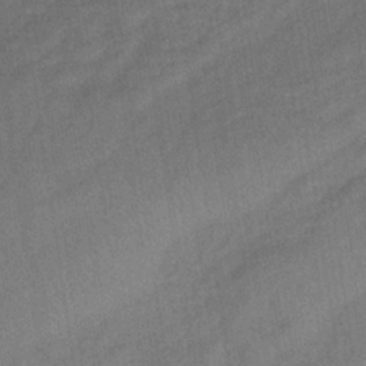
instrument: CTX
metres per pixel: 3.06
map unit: lHb
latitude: -34.1039
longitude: 65.5021
